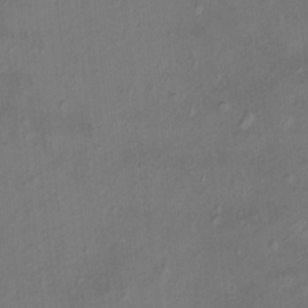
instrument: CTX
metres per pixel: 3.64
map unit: HNhu
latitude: 5.4237
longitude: 13.8422
